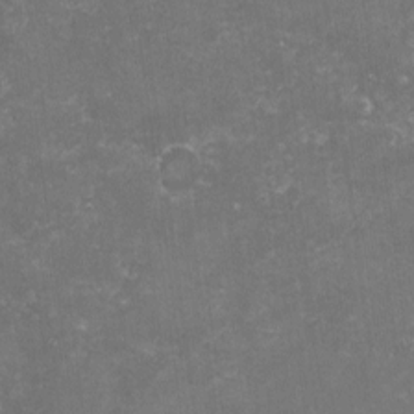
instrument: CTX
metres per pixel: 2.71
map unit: lHvf
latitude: -14.8786
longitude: -99.2914
